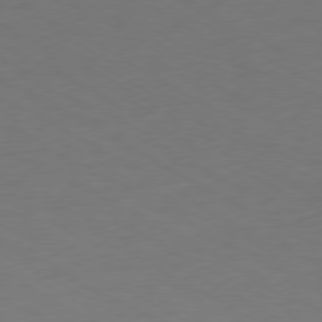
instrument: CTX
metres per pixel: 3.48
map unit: Ap
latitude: -76.1795
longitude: -76.9136
